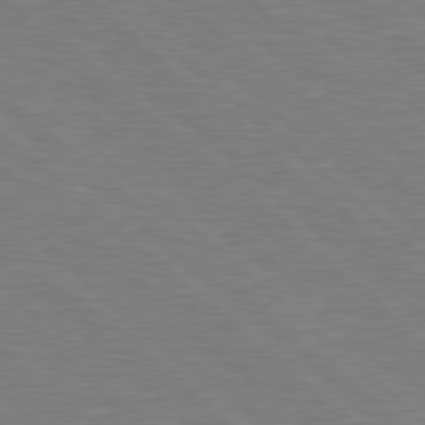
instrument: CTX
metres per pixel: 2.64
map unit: Hpe
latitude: 78.3279
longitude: -152.3845
